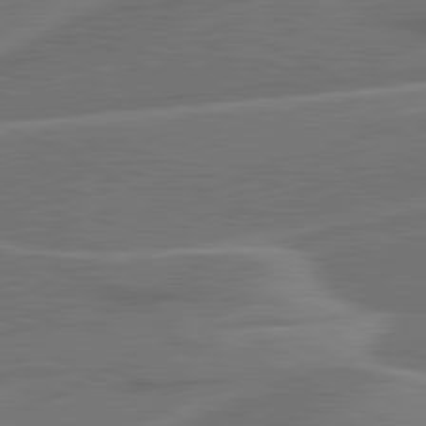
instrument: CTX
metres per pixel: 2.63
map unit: lApd
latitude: 81.1781
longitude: 128.2362
